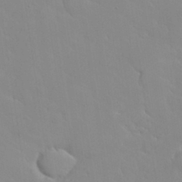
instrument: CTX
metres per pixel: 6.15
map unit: Nhu
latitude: 31.1215
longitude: -57.4237
